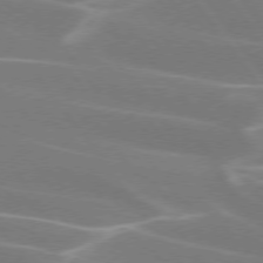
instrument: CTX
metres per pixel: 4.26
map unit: lApd
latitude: 75.3293
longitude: -61.9717
